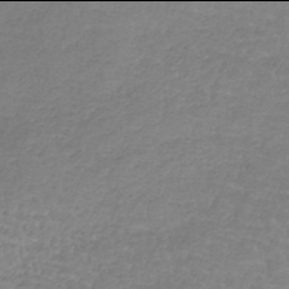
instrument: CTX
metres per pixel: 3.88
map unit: lHb
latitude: -42.0094
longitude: 73.0864
